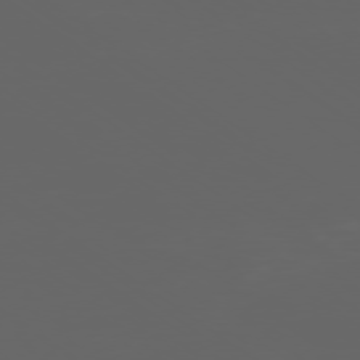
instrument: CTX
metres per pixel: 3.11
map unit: Ap
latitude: -77.8989
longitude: -75.1781
